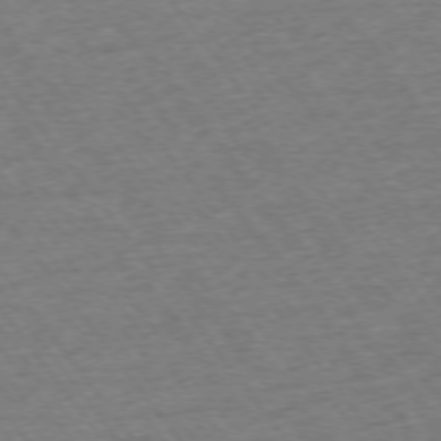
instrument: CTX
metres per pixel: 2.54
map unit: Ap
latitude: -75.0676
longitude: -88.6302
